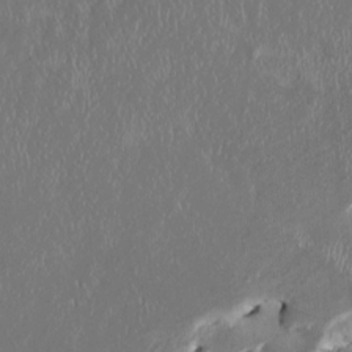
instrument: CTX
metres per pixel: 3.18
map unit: HNhu
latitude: 3.0080
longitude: -5.6694
